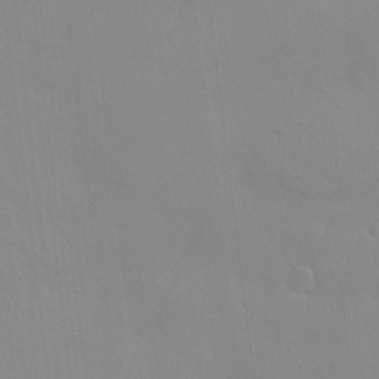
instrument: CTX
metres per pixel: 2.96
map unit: HNhu
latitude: 5.6694
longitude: 1.0487
